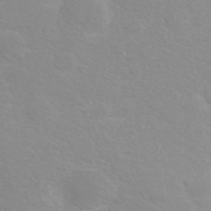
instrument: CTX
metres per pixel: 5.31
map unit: ANa
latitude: 40.1388
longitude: 22.6519
